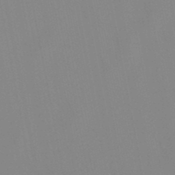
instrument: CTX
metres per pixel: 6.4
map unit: lHb
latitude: -48.0850
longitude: 69.9178
